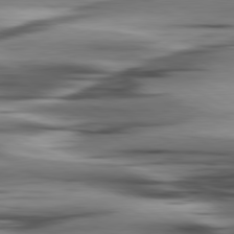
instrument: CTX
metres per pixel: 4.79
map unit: lApd
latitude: 80.5168
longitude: -121.5371
